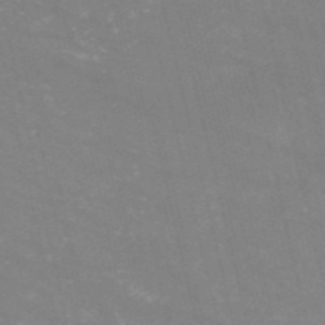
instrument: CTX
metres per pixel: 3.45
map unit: HNb
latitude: -54.8597
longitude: -37.6316
